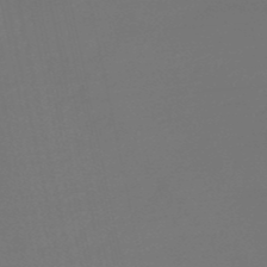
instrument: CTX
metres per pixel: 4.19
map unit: eHb
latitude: -50.4440
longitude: 79.1053
